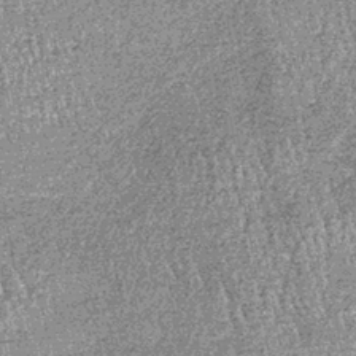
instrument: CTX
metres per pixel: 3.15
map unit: lHb
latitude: -39.1809
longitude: 67.1809
